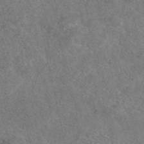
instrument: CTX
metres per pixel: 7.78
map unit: eAb
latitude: 47.2537
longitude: 107.5966
